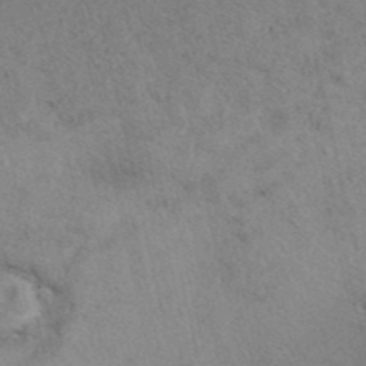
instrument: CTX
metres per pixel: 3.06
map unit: eAb
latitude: 41.0836
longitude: 108.9920
